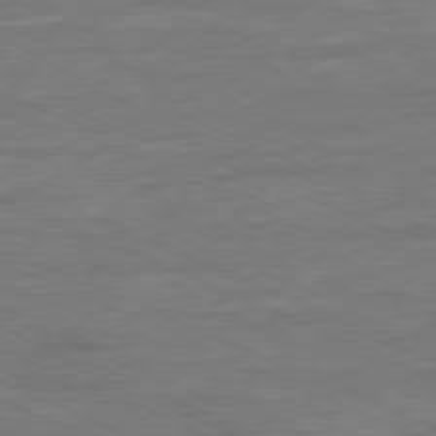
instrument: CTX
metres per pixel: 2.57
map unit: Ap
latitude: -80.3684
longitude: -103.6316
